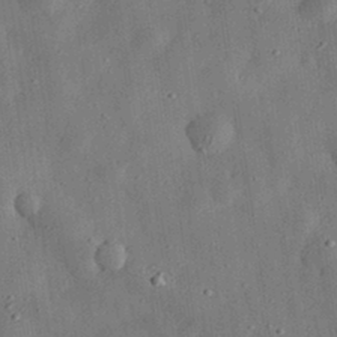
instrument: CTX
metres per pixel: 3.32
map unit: eHh
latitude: 31.9717
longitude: -76.1200
